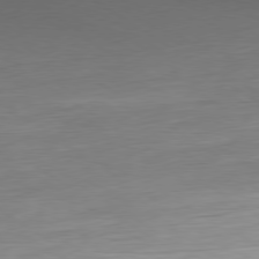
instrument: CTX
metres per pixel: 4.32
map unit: Ap
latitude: -80.2551
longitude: -68.6680
